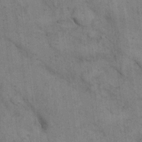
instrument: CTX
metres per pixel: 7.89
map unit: eHh
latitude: 17.4426
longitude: -63.3671
